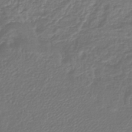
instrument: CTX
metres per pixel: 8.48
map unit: lHb
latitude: -41.7477
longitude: 61.6155
